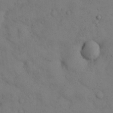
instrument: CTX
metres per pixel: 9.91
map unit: eHh
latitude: 15.4049
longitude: -62.0444
